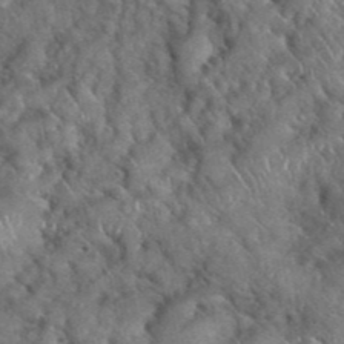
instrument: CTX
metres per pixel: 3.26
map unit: eHh
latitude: 39.3293
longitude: -56.4412
